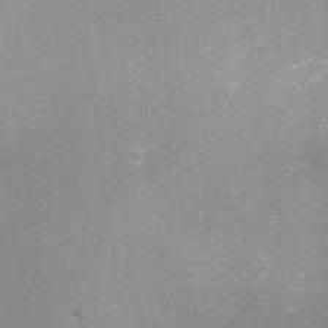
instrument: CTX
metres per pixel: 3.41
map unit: Nhu
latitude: -11.0109
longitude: -36.4790
